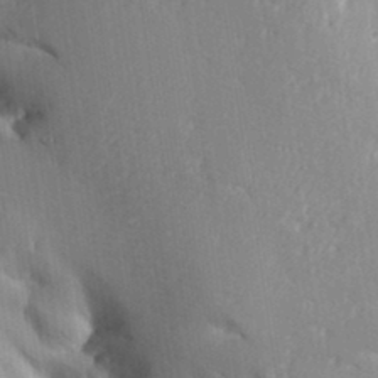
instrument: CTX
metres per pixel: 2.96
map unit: Aa
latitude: 32.8947
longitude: -144.6112
